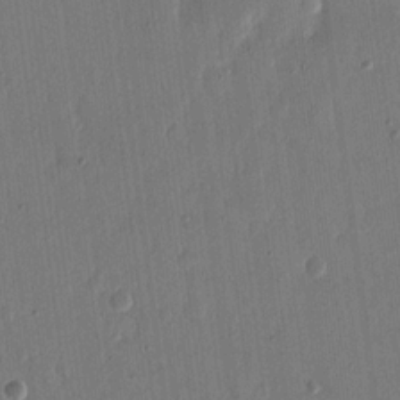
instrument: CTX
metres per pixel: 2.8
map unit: eHh
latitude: 15.6505
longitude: -69.4238
